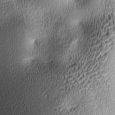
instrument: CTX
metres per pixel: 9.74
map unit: lAa
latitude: -5.1242
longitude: -122.4223
